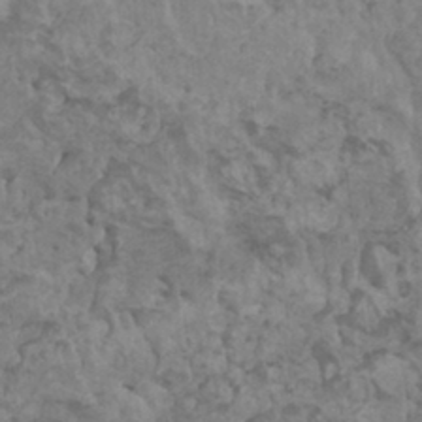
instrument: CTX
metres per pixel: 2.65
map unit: HNhu
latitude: 6.3278
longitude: -1.6127
